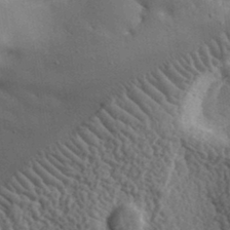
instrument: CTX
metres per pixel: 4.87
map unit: lHvf
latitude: 36.8758
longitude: -88.0633
